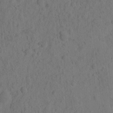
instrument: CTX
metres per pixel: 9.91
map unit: eHh
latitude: -2.1038
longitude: 17.3510
